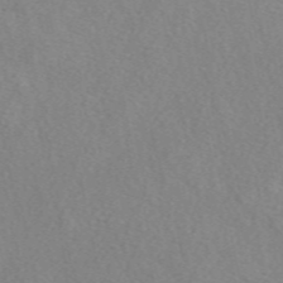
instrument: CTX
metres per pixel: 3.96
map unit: eAb
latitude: 49.2915
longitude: 107.4455
